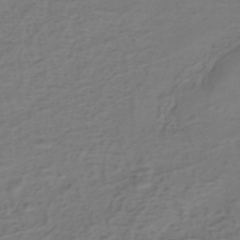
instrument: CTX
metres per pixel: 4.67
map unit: eHh
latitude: -39.5588
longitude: -27.5182
